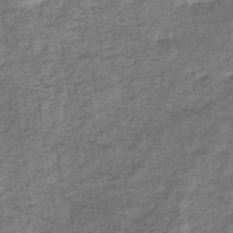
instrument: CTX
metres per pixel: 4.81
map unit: eHb
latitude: -37.5777
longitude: 77.3321
